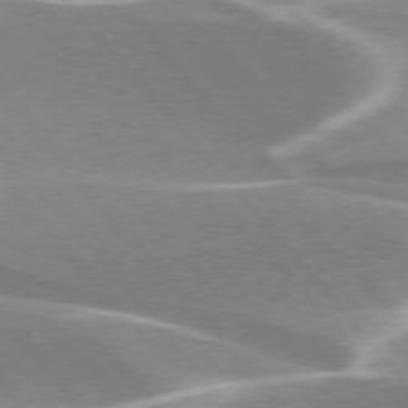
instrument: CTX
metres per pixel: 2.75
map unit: lApd
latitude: 76.0633
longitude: -63.3482
